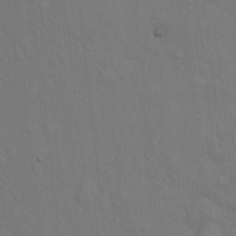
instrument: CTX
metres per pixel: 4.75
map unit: Hto
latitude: 15.0270
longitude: -57.7449
